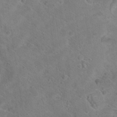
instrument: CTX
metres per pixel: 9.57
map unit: Hto
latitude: 18.5545
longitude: -38.1956
